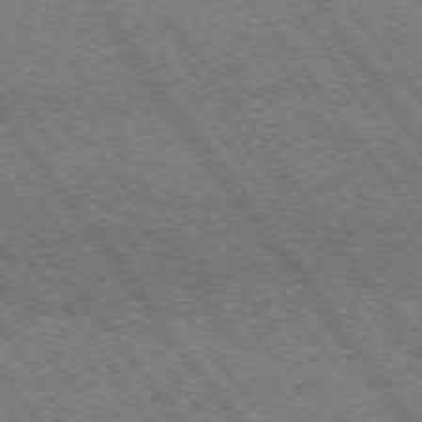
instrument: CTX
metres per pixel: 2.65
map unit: Hpe
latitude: 75.0270
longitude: -154.1956
